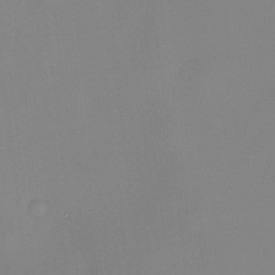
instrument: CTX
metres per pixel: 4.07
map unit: HNhu
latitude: 11.2915
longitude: 9.0486
